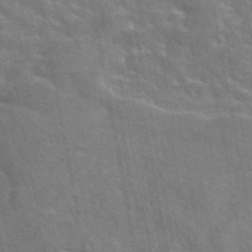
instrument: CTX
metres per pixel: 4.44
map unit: eAb
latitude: 44.5734
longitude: 113.1809
